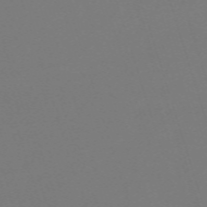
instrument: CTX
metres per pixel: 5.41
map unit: eHh
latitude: -62.9730
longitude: 51.3887
